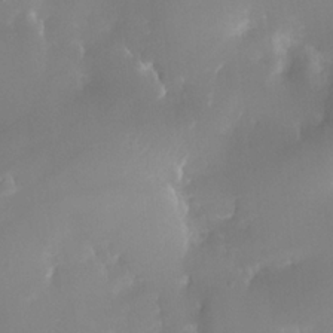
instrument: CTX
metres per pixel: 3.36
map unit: Nhe
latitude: -35.1998
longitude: -131.4616
